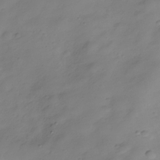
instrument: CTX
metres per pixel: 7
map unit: Hve
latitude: -28.7274
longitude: 93.8044
